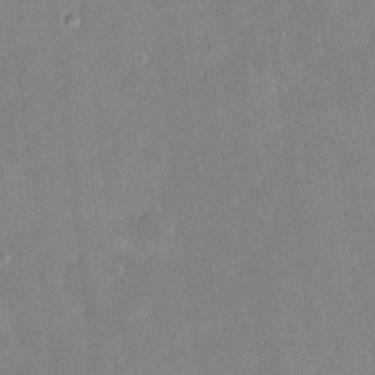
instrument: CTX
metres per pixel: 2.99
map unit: HNhu
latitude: 7.5749
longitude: 2.8785
